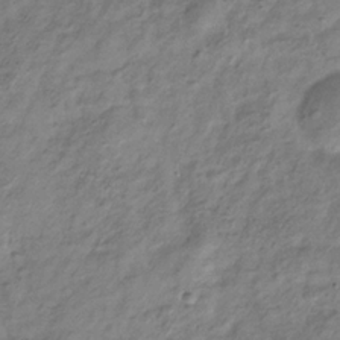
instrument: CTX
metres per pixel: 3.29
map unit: Hve
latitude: -33.2754
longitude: 89.4643
